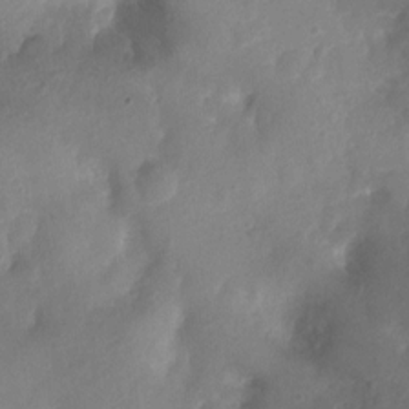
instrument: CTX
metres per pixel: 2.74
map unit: Nhu
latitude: 5.1970
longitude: -18.4223
